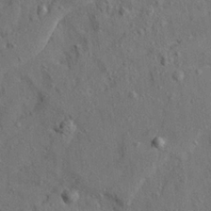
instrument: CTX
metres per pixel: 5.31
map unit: Ave
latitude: 22.5546
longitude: -130.5357
